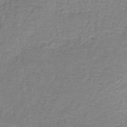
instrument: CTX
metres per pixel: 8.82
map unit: lHb
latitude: -44.3306
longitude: 57.2376
